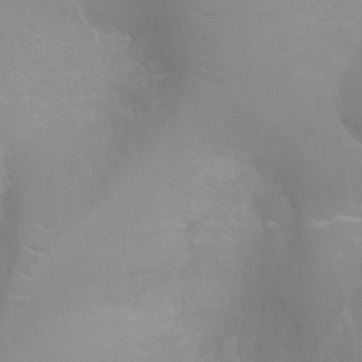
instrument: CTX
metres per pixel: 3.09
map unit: Ht
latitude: -4.0472
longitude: -25.2725
